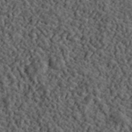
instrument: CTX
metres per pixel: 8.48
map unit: lHvf
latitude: 39.7450
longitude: -88.1578
